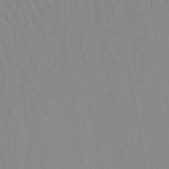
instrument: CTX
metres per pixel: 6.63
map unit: lHb
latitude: -48.1039
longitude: 76.1039
